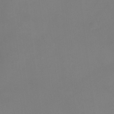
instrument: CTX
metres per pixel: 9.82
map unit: Ht
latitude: -9.1998
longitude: -31.5938
